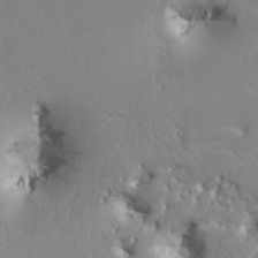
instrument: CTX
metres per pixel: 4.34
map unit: Htu
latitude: -0.4440
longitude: 171.0487
